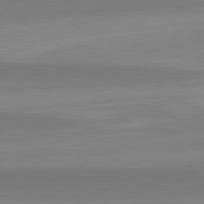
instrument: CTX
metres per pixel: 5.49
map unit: lApd
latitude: 83.4993
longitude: -133.1403
